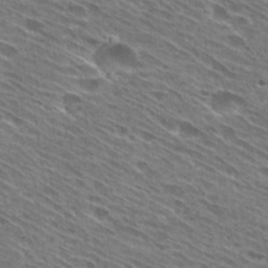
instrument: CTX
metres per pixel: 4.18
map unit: Hto
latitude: 29.0836
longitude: -44.4601
